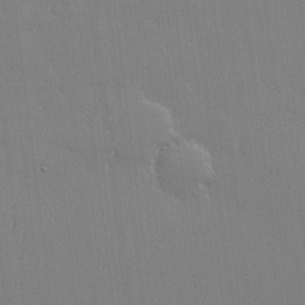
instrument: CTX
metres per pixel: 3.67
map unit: lHvf
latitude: 18.0633
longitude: -117.6505
